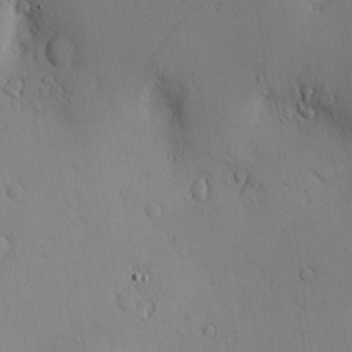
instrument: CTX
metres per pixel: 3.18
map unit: Nve
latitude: -8.6329
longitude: 173.6722
